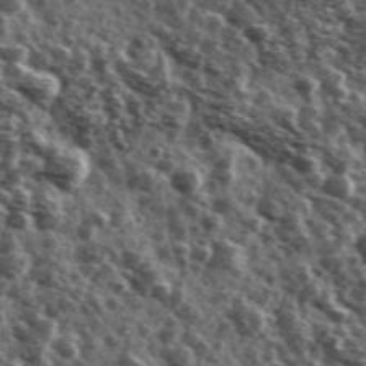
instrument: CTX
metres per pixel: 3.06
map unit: Ave
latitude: 41.0458
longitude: -106.0444
